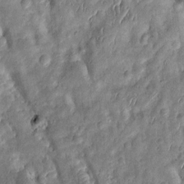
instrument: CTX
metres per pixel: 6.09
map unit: Htu
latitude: -0.4818
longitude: 148.4251
